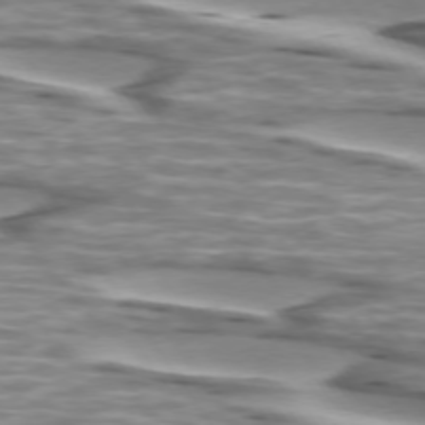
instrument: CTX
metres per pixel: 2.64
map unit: lApd
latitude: 74.2523
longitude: -57.4804
